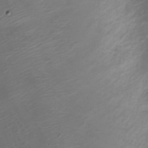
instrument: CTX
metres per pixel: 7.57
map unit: Nve
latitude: -20.7085
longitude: 106.4251
